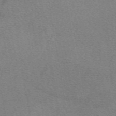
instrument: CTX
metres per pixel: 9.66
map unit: eAb
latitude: 49.4048
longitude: 110.8785
